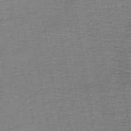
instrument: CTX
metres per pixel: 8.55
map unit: HNb
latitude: -48.7275
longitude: -42.7057
